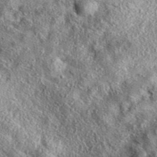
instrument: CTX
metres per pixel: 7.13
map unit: eAb
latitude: 38.4601
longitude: 109.7667
